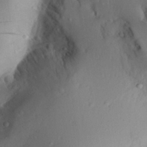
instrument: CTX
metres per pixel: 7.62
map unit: Aa
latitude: 29.5371
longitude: -134.2333
